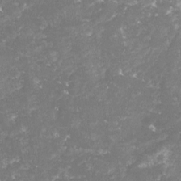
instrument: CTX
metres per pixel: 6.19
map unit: lHvf
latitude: -15.9556
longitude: -98.4978
